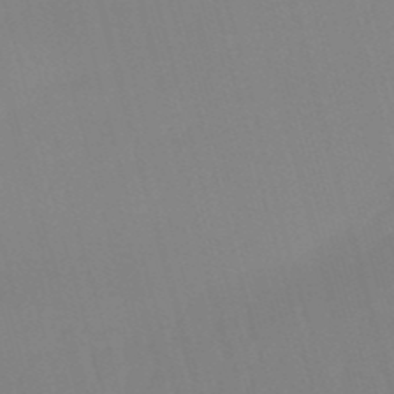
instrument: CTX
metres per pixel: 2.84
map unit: eHb
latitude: -50.7085
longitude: 75.5588
